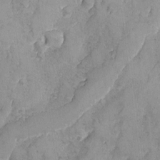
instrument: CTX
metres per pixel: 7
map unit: Ave
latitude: -7.5588
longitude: -118.5734
